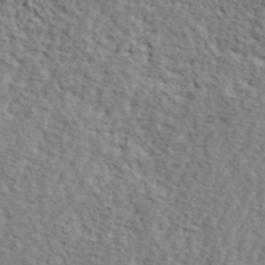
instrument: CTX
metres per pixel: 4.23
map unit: lHvf
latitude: 42.1011
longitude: -87.1781
